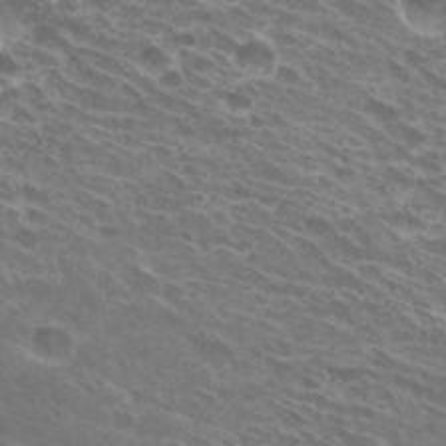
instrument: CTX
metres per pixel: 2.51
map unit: Hto
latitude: 31.6694
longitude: -42.7435
